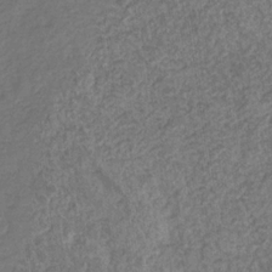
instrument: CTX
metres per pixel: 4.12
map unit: eHb
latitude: -31.3509
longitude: 72.1417
